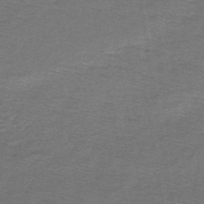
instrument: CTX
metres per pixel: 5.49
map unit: lHb
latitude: -45.2187
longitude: 57.3132
